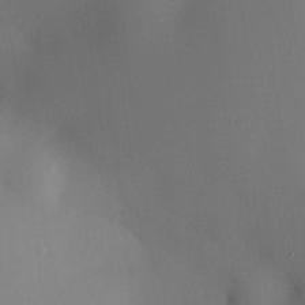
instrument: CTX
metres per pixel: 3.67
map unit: HNhu
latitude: 13.5749
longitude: 14.1039
